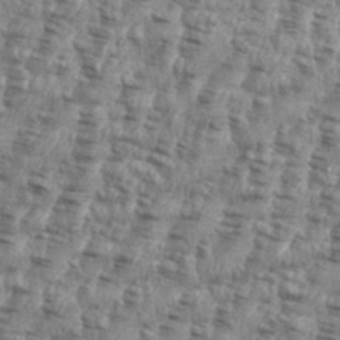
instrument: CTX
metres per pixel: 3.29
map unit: eHh
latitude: 35.5938
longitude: -136.6491
